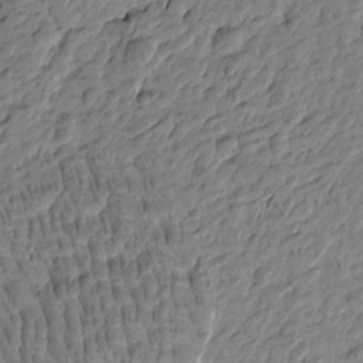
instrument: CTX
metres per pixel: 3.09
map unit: Htu
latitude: -2.1416
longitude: -179.3860
